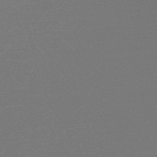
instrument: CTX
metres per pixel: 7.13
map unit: eHh
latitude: -62.4062
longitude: 52.5195
